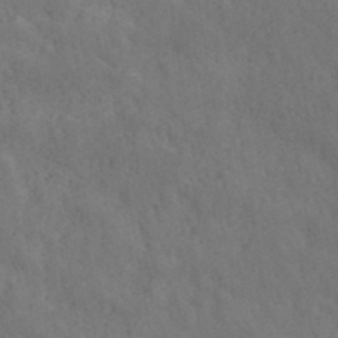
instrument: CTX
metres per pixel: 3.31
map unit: ANa
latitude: 39.6505
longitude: 19.8989
